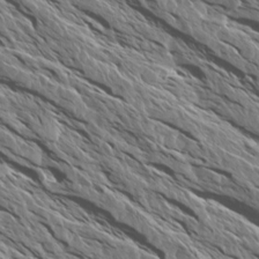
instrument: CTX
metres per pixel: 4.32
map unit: Aa
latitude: 13.8206
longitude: -141.6127
